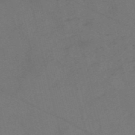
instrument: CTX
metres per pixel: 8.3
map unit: HNb
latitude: -55.1998
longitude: -41.5749
